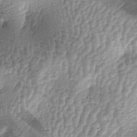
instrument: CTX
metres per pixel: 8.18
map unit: lAa
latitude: -5.8800
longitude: -128.2711
